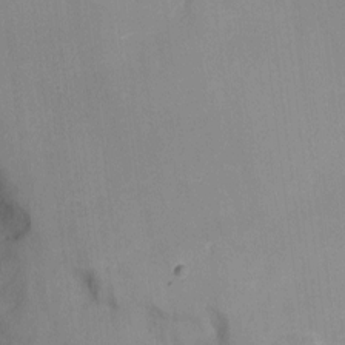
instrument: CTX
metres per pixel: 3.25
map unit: Nhu
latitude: -10.7463
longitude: -36.3656
